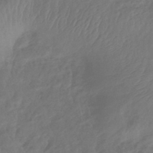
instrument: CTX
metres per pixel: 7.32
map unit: eHb
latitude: -43.0108
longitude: 82.0472
